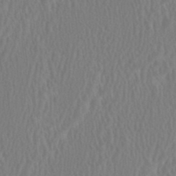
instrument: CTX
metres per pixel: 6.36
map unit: HNhu
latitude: 0.9513
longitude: -0.3656
